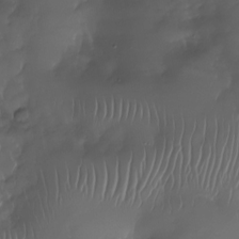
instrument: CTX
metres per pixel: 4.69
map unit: Nhu
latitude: -28.2928
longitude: -67.4426
